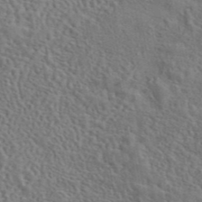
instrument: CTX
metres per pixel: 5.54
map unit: eAb
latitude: 43.5938
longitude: 113.2376
